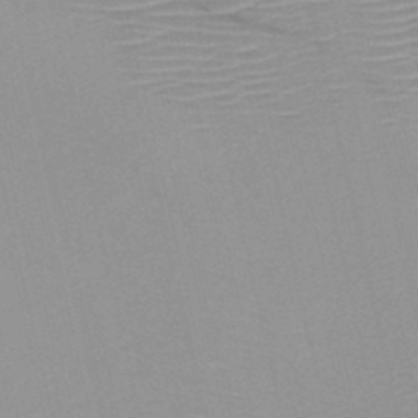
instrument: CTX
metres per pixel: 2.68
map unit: HNb
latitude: -46.1228
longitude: -41.6315
